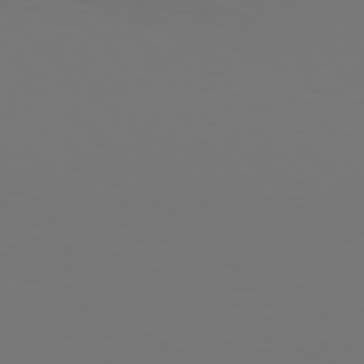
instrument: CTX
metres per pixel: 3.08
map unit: Hpe
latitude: 76.7813
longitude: -134.2144
